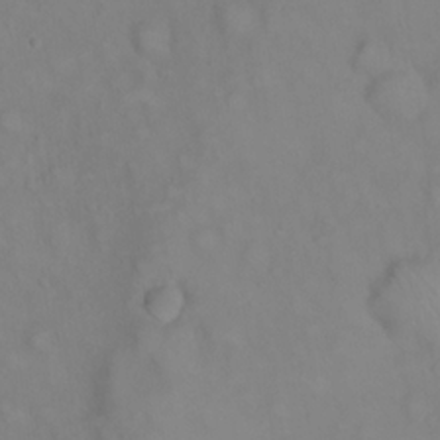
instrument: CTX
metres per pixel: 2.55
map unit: eHh
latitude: 22.4223
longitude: -61.8205
